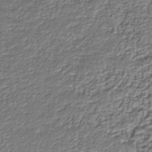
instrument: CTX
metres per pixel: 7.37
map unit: Nhu
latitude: -39.2187
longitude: -86.0822
